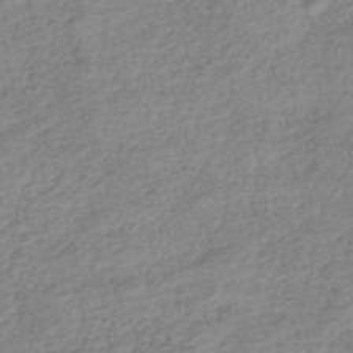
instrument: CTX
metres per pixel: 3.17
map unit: lHb
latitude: -40.1039
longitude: 73.9178
